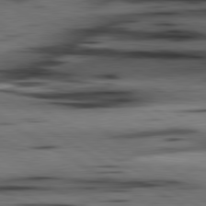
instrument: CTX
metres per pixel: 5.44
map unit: lApd
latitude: 80.5924
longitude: 158.3684
